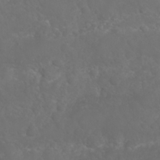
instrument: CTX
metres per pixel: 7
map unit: Nhu
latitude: 26.5168
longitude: -63.9906
